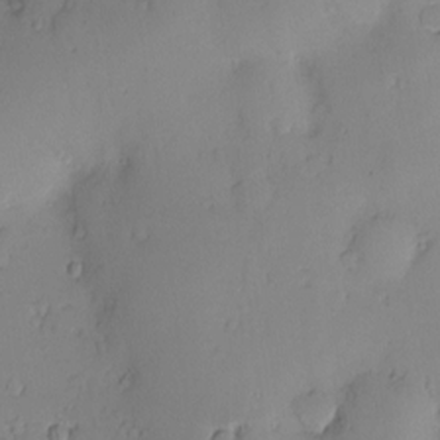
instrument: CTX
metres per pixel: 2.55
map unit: Nve
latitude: -8.5385
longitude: 173.7100
